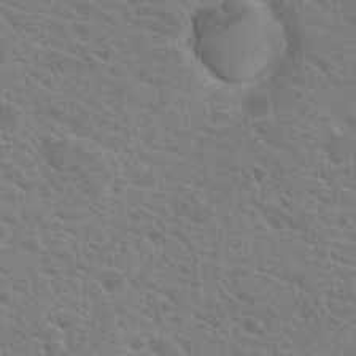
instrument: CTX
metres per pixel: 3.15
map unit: Hto
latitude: 21.5938
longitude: -39.6505
